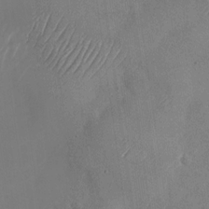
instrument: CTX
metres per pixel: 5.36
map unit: Nhu
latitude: -28.7841
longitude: -58.1956
